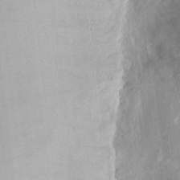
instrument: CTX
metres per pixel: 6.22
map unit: eHh
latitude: 11.0270
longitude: -71.4615
